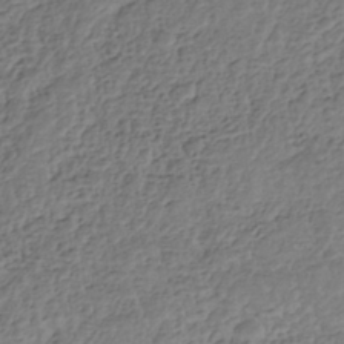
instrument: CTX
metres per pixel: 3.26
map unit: Nhe
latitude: -42.0661
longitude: -111.3482
